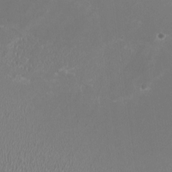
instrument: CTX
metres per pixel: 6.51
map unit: HNhu
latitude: -1.9367
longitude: -1.0080
